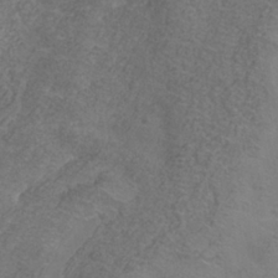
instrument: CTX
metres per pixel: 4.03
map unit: Hve
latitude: -34.3117
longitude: 91.2187
